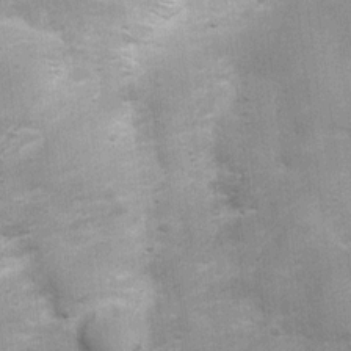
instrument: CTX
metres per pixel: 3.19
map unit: Ht
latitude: 4.7246
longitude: -21.9906
